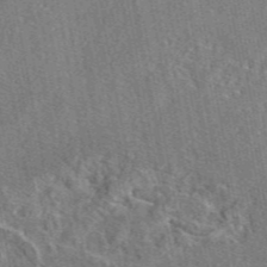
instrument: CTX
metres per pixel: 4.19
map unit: eAb
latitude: 46.5168
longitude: 107.2376
